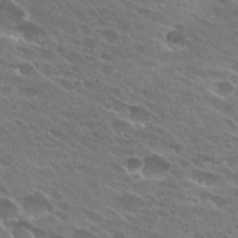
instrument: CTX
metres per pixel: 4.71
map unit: Hto
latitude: 27.7639
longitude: -42.3278
